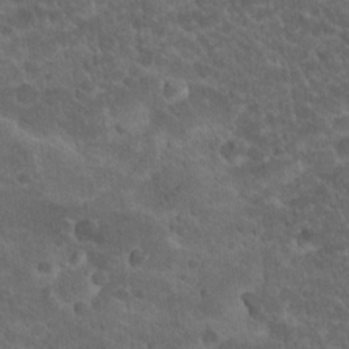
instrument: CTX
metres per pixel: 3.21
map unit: Hto
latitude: 19.6505
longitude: -35.5560
